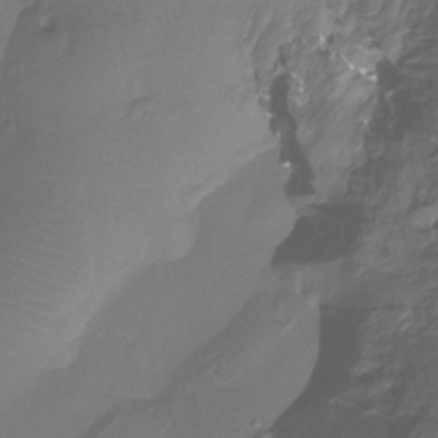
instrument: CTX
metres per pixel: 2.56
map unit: Htu
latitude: -13.3132
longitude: -46.9514
